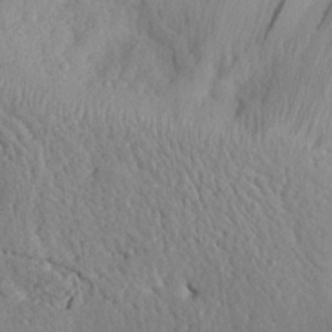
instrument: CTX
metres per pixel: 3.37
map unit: eHh
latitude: 28.7435
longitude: -77.8205
